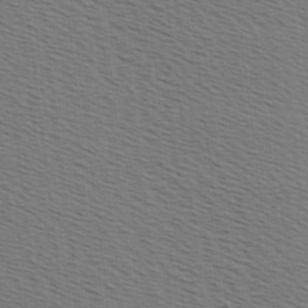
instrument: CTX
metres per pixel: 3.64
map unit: Hve
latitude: 2.6868
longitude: -125.5371
